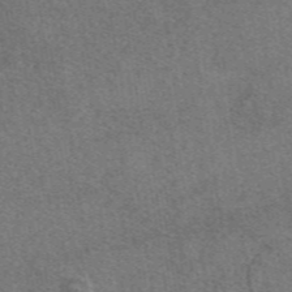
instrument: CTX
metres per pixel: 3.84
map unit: eAb
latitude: 48.6490
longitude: 115.0108
